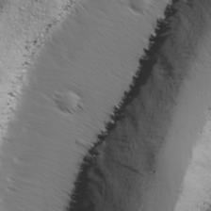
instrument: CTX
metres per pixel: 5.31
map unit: Ave
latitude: 8.1578
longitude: -105.9717
